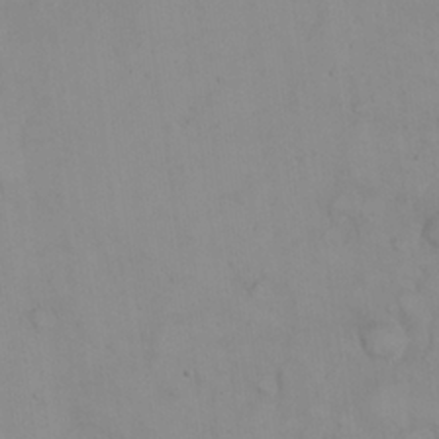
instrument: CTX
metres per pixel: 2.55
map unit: eHh
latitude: 22.5546
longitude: -59.6505
